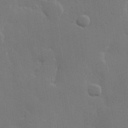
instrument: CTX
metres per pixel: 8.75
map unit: Hve
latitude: 22.6112
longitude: 146.0283
